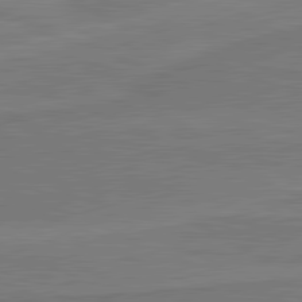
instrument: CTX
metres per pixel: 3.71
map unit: lApd
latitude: 81.5371
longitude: 168.5762
